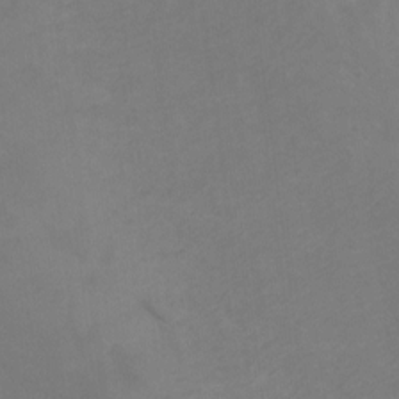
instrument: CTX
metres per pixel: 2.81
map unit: Ht
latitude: -7.5210
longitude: -35.1214
